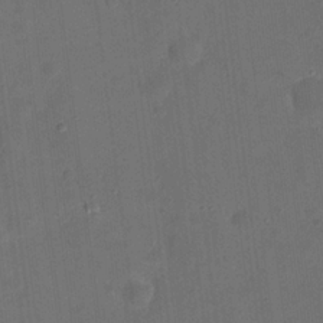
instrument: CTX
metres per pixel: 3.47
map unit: eHh
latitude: 21.9717
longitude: -63.1026
